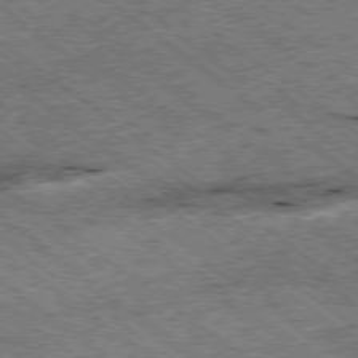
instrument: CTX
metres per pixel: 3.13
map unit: Ap
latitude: -78.8030
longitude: -50.4979
